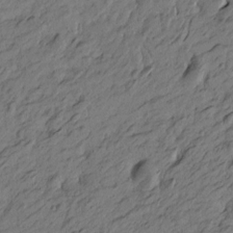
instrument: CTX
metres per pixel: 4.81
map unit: Htu
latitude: -6.1039
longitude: -179.6694
